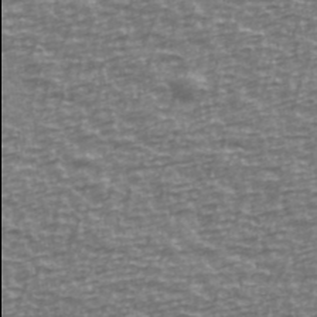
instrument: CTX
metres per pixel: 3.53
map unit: Ave
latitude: 40.1955
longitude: -113.9906
